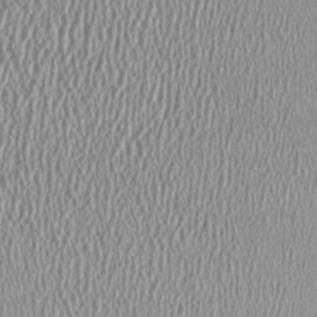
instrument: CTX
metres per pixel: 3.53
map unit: HNhu
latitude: -0.2740
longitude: 0.5385
